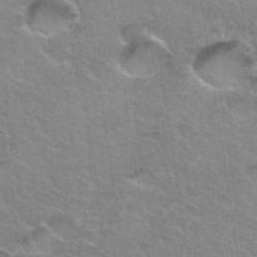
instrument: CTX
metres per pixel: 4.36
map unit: Hto
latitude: 33.9717
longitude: -46.9514
